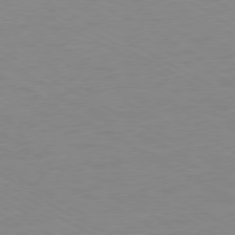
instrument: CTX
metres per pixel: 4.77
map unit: Ap
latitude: -77.6344
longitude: -73.7261
